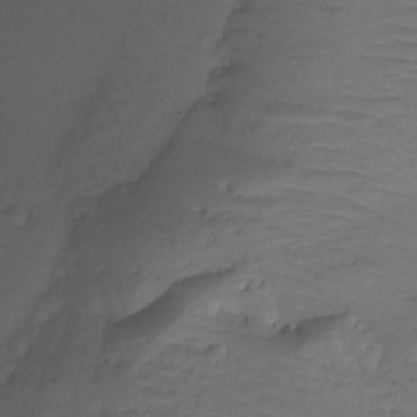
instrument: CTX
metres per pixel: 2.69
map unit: Ht
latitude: -15.4455
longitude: -45.5938
